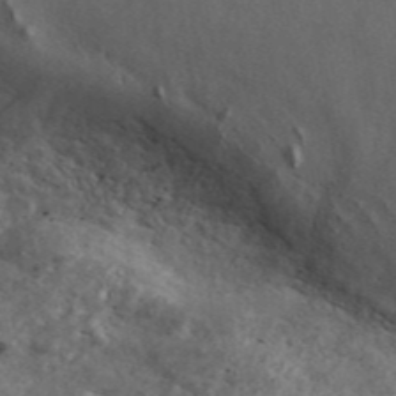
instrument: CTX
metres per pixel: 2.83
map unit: ANa
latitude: 45.8583
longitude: 23.8612
